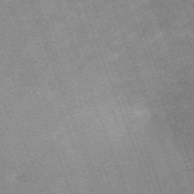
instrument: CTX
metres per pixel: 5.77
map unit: HNb
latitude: -54.1984
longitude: -48.4034
